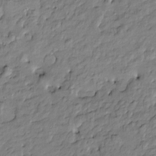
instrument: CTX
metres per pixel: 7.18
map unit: Htu
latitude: -9.1620
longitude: 177.3510
